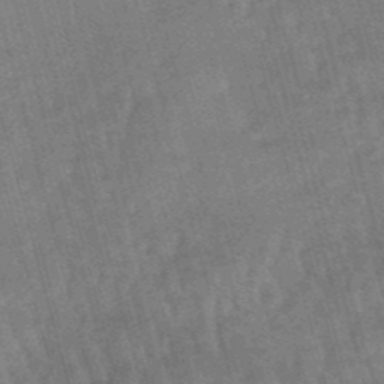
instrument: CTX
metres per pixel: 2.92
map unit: lHb
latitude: -49.0865
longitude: 76.6896
